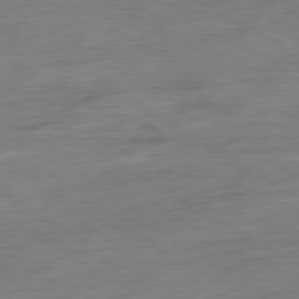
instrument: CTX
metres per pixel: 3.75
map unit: Hpe
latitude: -80.3495
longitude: 24.2928
